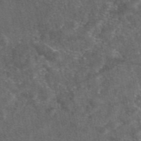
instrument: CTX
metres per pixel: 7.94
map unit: eAb
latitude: 46.9325
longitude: 111.6721
